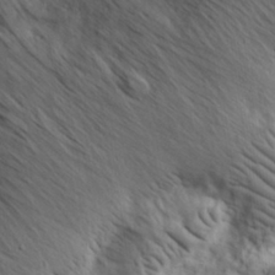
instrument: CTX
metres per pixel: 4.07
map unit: eHh
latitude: 31.1592
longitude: -73.6883
